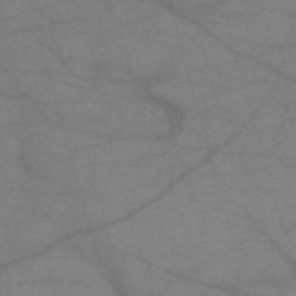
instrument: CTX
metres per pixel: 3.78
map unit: eHh
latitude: -61.1431
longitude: 54.0283
